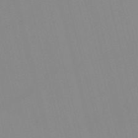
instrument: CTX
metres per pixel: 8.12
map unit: Nve
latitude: -57.3887
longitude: 61.7856
